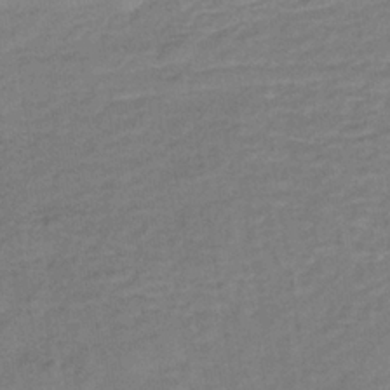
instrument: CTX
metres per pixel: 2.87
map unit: lHb
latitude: -34.9731
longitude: 65.0865
